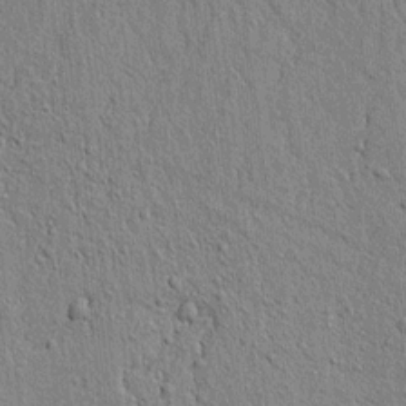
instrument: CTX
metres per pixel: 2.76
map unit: lAvf
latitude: 7.0458
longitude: 167.1431
